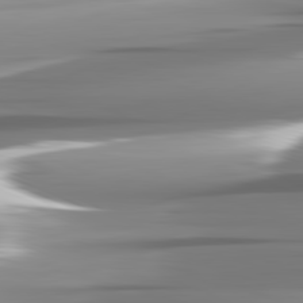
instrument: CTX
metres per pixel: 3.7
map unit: lApd
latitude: 82.1011
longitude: -141.5749
